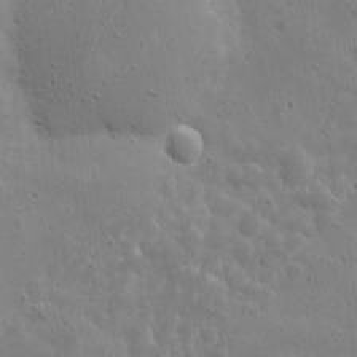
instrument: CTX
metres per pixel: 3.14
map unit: eHh
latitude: 9.4049
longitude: -72.8380
